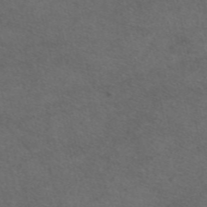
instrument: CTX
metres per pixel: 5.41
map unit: eAb
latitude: 47.6883
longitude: 112.4251
